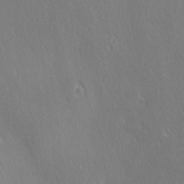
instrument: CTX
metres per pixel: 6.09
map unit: Ave
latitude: 21.2537
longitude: -137.7450
